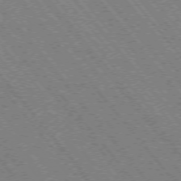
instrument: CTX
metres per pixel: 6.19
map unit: Hpe
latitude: -75.5777
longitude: -13.2537
